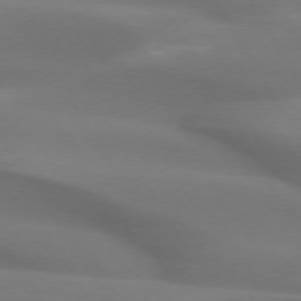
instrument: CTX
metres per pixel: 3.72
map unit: lApd
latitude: 72.8947
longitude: -50.2900
